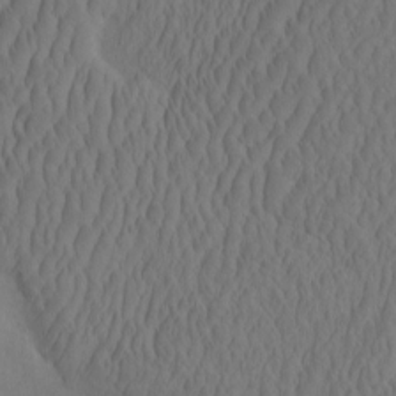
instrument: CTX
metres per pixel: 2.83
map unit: eHh
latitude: -2.4440
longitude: 16.1795
